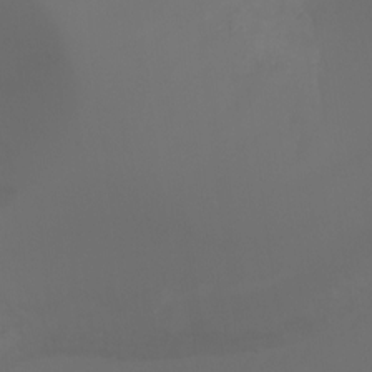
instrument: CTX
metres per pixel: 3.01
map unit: Aa
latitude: -7.1809
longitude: -72.6680
